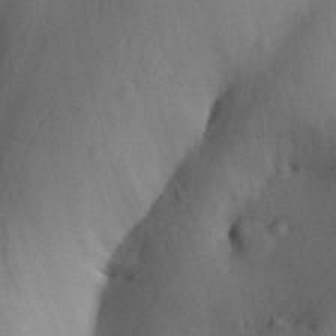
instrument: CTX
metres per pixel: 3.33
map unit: Aa
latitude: 30.2145
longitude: -142.2712
